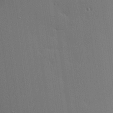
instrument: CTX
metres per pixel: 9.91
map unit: Hve
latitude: 26.7057
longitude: -90.7246
